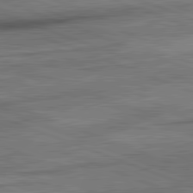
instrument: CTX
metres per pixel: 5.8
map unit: lApd
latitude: 82.2711
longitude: -161.5938
